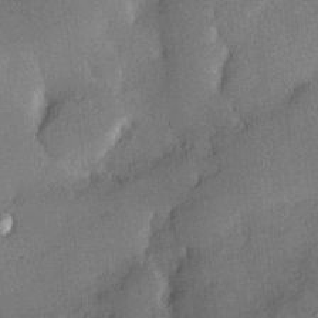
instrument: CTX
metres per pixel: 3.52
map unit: Hve
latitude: 17.8772
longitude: 150.7652
